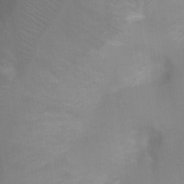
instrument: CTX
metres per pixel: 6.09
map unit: Ht
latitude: -3.4454
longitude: -28.5546
